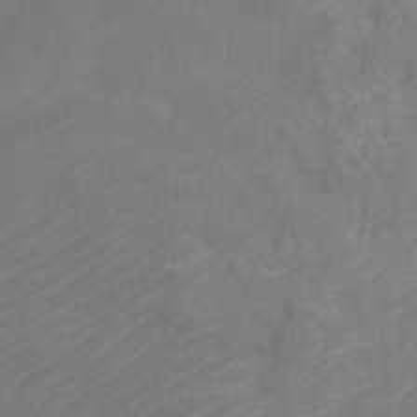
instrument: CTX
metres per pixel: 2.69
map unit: Ht
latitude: -11.2376
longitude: -23.8016
